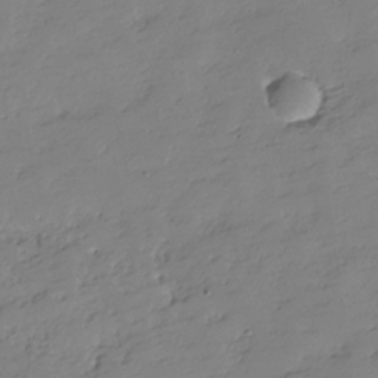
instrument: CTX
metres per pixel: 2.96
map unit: Hve
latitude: -28.7274
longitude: 91.2754
